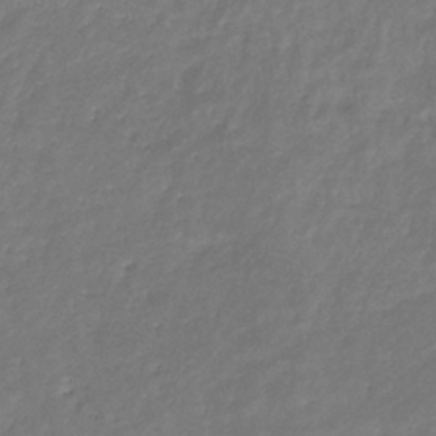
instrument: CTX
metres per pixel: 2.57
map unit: eHb
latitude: -30.2361
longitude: 71.4455
